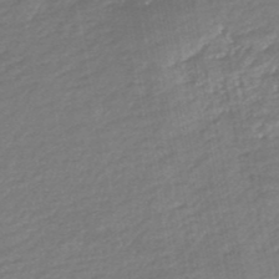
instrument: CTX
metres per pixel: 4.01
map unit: HNb
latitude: -49.0487
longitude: 58.8974
